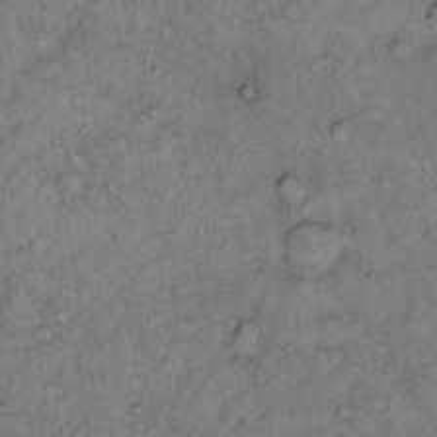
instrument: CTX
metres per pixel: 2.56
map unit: Hto
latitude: 12.7058
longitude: -58.6113
